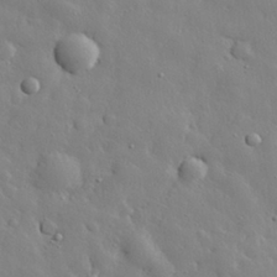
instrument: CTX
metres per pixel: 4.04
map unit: eHh
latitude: 28.8569
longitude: -78.5357
